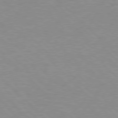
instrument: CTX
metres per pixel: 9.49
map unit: Hpe
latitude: 77.0080
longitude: -156.7435
